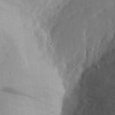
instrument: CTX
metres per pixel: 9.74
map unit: Aa
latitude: 29.7260
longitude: -145.6127
